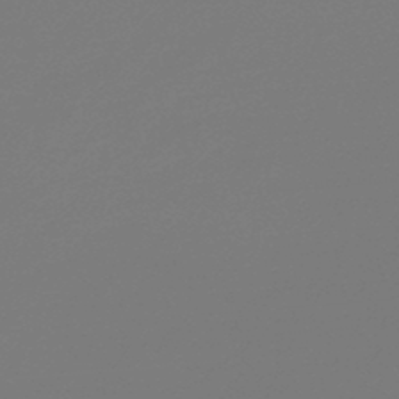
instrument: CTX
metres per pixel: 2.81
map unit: lHb
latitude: -46.4440
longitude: 65.9367
